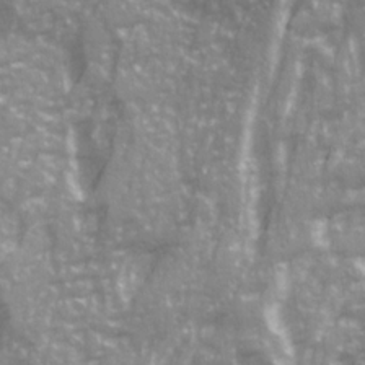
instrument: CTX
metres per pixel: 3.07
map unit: Ave
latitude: 21.4049
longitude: -132.8002
